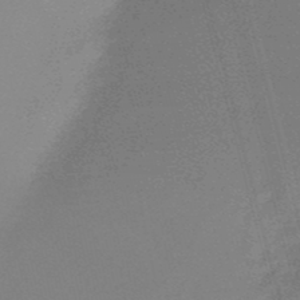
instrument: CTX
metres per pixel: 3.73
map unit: eHb
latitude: -48.8219
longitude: 87.0298
